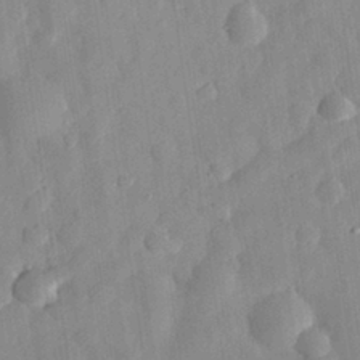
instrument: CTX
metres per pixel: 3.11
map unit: eHh
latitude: 29.9528
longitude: -74.7057
